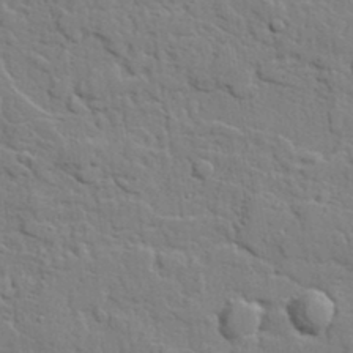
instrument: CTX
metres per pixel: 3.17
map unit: lAvf
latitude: 22.9514
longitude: -110.3279
